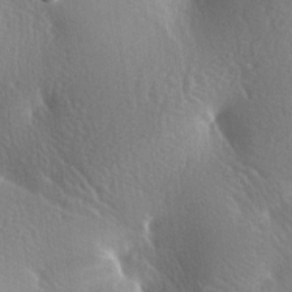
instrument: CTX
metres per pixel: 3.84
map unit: lAa
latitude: -7.5777
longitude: -124.9325
